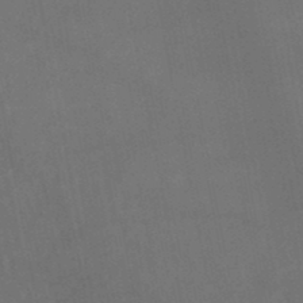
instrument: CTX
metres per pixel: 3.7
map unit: lHb
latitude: -46.9919
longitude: 62.2361
